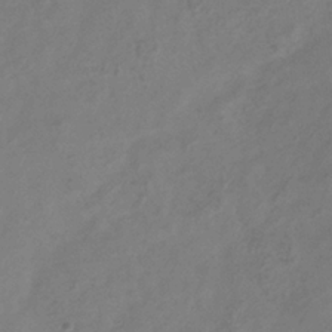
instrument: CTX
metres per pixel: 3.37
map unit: Hve
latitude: -33.8801
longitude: 90.1228
